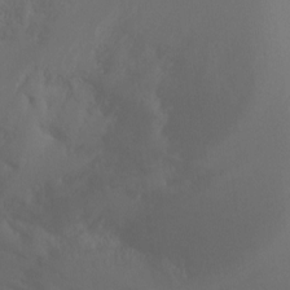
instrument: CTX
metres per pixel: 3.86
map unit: Ht
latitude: -9.5966
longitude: -33.0458
